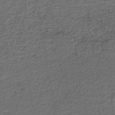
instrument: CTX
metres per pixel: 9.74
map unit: HNb
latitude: -43.3320
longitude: 51.0297
